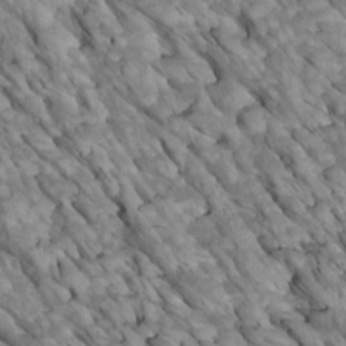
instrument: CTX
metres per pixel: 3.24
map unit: Htu
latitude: 1.9339
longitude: 144.0850
